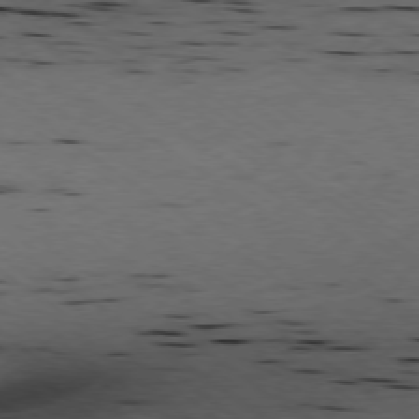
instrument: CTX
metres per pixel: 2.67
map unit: Ap
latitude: -77.5588
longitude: -71.9906
